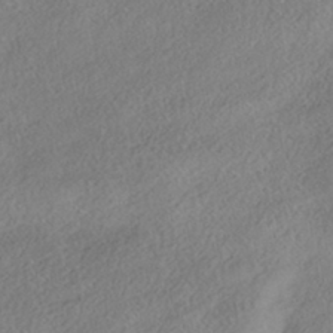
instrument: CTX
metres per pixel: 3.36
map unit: HNhu
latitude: -41.8989
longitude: 103.5777
